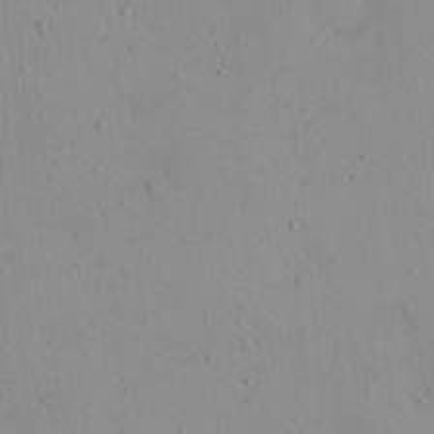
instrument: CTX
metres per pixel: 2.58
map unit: eHh
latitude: -0.2929
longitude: 17.9367
